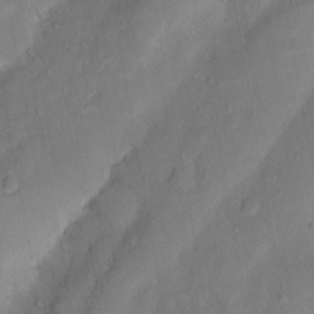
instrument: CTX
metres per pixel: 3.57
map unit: Nhu
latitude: 5.0269
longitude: -24.3467
